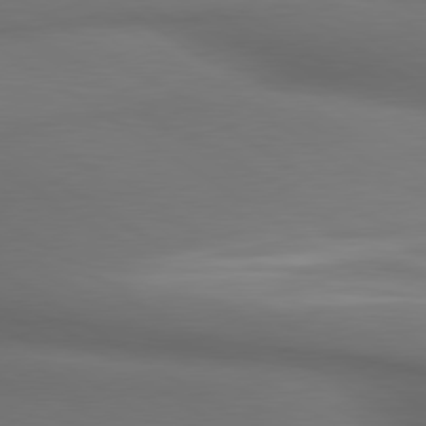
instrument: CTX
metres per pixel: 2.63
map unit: lApd
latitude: 79.9150
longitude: -174.4790
